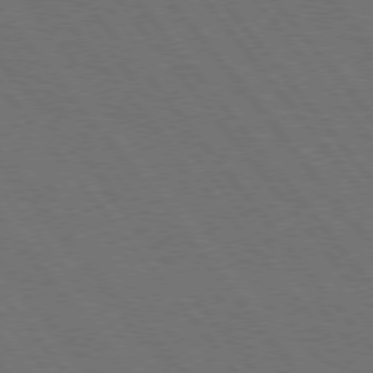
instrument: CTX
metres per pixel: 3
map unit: Hpe
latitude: 75.4804
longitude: -137.9906
